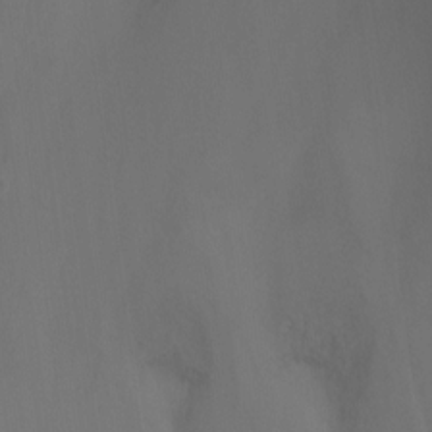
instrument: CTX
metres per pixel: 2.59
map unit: Nhu
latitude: -14.4629
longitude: -58.1389
